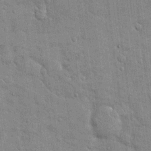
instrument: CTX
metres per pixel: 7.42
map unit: eHh
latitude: 14.5924
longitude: -68.7813
